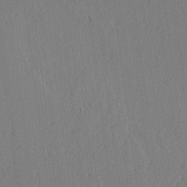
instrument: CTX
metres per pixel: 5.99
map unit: lAvf
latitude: -4.9730
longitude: -113.7072
